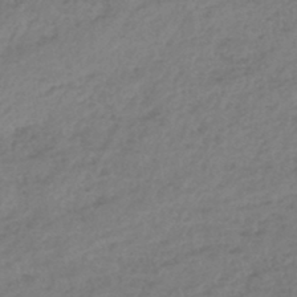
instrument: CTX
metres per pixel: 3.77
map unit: lHb
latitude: -45.6155
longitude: 67.8422
